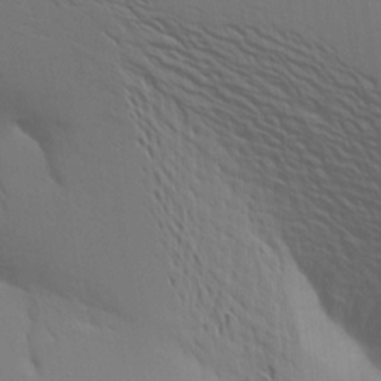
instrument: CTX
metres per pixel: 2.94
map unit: Aa
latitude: 16.4601
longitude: -147.6316
